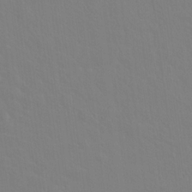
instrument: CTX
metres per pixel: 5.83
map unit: Hto
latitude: 18.1389
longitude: -39.5749
